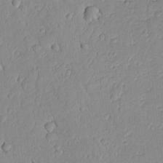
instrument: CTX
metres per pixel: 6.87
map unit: lAvf
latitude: -8.8975
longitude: -119.6127
